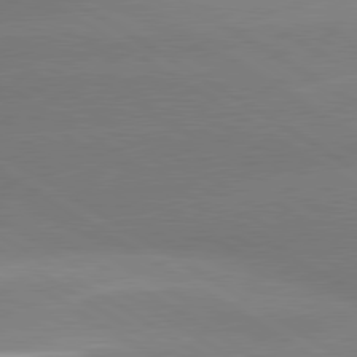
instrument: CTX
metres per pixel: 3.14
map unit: lApd
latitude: 80.1956
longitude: -145.9150
